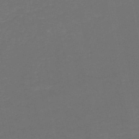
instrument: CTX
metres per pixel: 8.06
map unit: HNb
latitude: -47.6722
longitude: 56.1039
